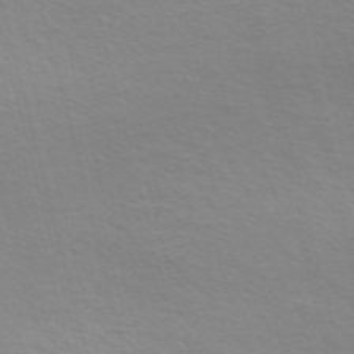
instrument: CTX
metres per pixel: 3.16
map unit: Nve
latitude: -57.2943
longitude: 63.5021
